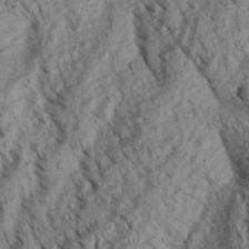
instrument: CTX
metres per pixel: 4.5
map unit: Aa
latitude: 30.6680
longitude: -138.4790
